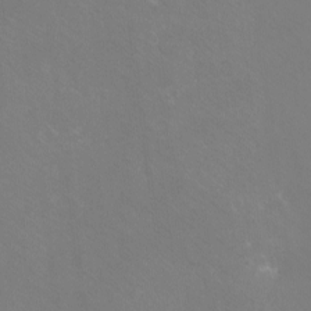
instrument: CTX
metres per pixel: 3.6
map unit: eHh
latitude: -10.6708
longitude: -65.5182
